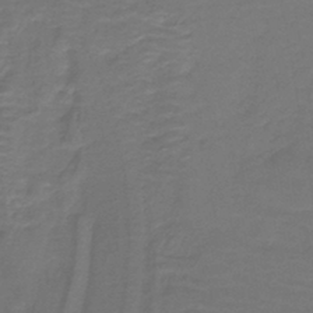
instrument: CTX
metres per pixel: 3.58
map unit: lHb
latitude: -42.7274
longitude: 52.7274
